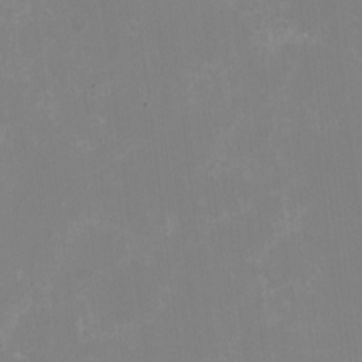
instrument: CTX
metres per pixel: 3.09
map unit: HNhu
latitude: -1.7478
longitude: -5.2159
